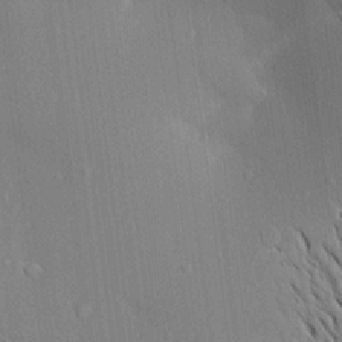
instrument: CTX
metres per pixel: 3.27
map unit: Aa
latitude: 17.7828
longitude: -149.2537
